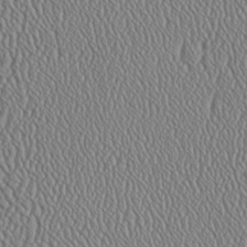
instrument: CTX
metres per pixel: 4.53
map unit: Ave
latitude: 23.9528
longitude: -135.5749
